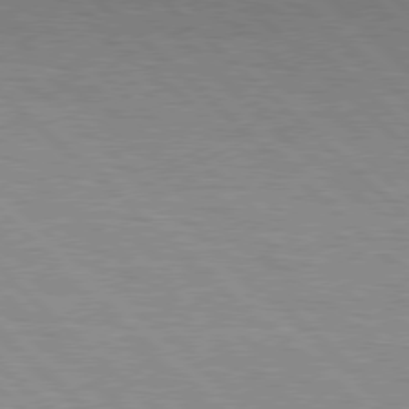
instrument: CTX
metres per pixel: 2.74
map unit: Hpe
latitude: 77.5182
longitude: -127.5938
